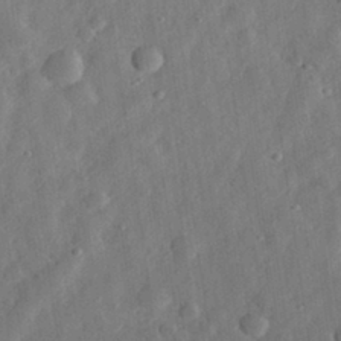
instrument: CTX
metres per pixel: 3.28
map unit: eHh
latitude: 30.8002
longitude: -74.8569
